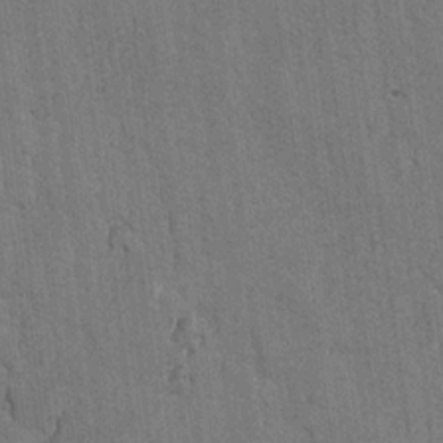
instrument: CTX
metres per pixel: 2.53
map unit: lAvf
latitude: -5.7477
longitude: -114.3845
